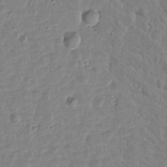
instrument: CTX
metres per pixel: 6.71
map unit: Htu
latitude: 1.5371
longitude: -179.2348
